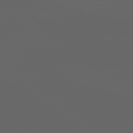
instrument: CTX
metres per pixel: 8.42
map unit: Ap
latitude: -77.8611
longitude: -75.2159
